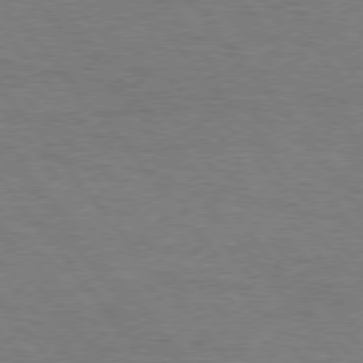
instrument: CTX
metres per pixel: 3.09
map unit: Hpe
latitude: 75.4993
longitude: -151.3481
